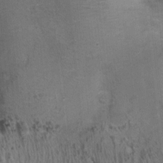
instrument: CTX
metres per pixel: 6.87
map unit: Ht
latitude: -1.5022
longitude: -14.8002
